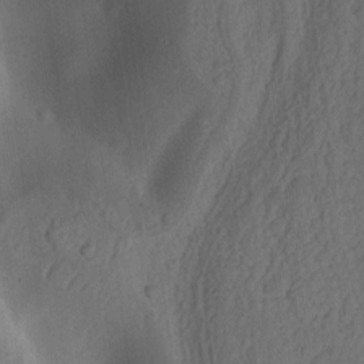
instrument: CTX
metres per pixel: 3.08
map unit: Ht
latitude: 10.7246
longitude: -74.4223
